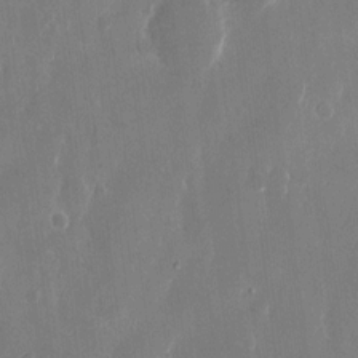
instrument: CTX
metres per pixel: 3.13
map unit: eHh
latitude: 13.6316
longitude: -71.9150
